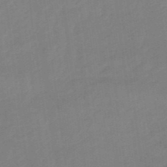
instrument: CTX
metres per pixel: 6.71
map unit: lHb
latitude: -49.6911
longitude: 81.3321
